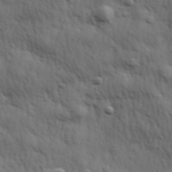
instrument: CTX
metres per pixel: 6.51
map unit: Hve
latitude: 31.7072
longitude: 150.3117
